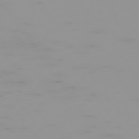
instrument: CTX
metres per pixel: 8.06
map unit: Hpe
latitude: -74.8030
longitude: 7.7099
